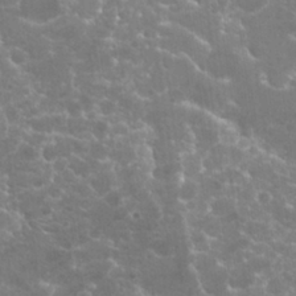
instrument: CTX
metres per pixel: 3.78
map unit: Hto
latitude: 20.8758
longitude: -40.2144
